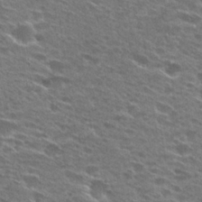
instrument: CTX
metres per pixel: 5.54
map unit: Hto
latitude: 27.6694
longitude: -46.1389
